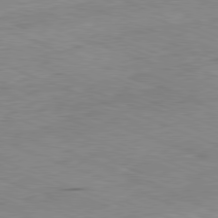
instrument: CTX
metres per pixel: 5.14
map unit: Ap
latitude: -81.8045
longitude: -69.7828
